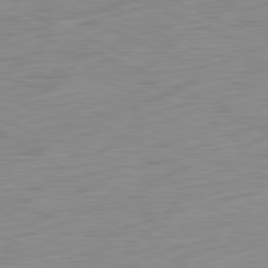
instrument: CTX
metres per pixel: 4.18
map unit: Ap
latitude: -81.6155
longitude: -76.6868
